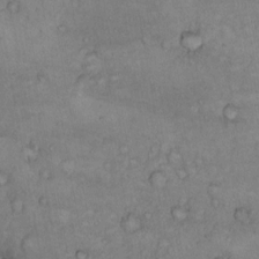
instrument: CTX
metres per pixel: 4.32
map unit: Hto
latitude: 9.8206
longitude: -57.9717
